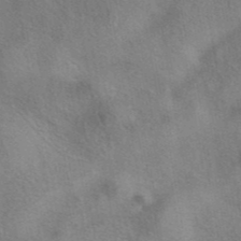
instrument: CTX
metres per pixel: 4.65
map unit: eAb
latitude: 41.6504
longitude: 103.4077
